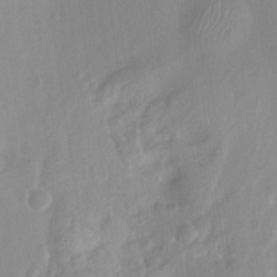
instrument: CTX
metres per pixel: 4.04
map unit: Hto
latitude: -12.5385
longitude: -39.1403
